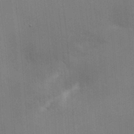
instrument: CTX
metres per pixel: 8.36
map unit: HNhu
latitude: 5.0458
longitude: 8.9164
